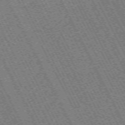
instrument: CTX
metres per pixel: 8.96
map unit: Hpe
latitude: -70.8408
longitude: 10.6896
